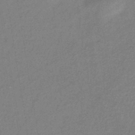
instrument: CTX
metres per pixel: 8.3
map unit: eHb
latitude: -41.4643
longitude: 83.6533
